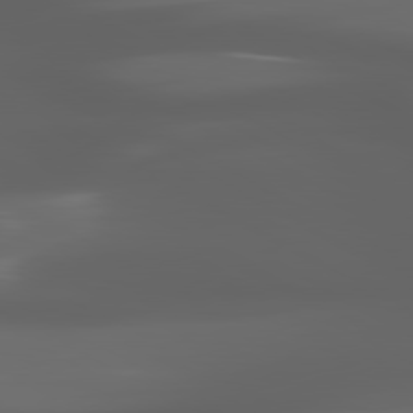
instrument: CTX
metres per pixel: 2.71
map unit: lApd
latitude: 80.3467
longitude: -140.0822
